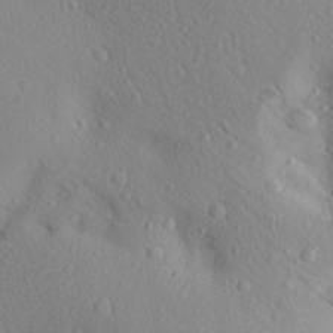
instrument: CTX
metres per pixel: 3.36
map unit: Aa
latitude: 27.9906
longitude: -144.9891
